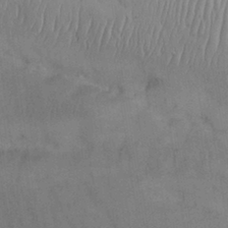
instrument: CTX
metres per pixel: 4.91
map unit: Nhu
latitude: 26.6113
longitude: -70.3467
